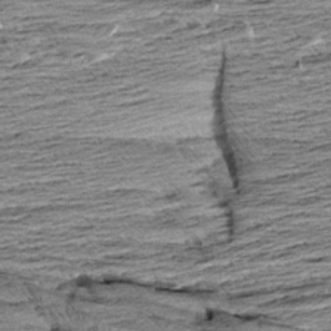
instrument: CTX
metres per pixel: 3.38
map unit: Aa
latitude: 8.3467
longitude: -139.6883
